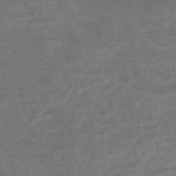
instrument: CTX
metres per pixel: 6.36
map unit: HNb
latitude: -45.2187
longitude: -45.9150
